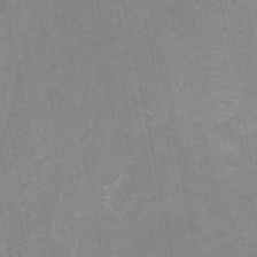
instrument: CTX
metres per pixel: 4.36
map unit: HNhu
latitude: -28.6519
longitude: 67.2187
